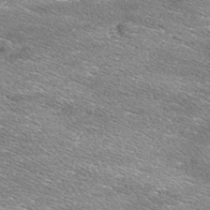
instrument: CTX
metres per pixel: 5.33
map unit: Ave
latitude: 17.0458
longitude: -136.6302
